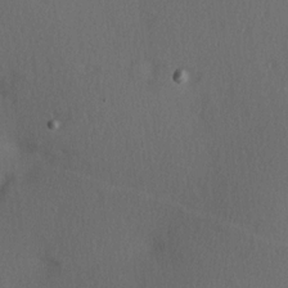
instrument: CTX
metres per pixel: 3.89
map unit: Hve
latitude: 13.7639
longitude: -90.3089
